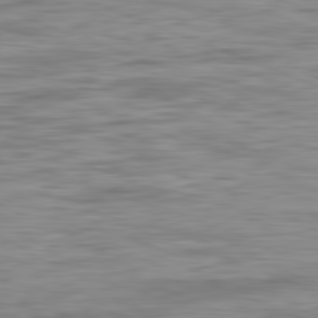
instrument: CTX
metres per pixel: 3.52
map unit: Ap
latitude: -82.0850
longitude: -73.5183
